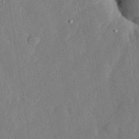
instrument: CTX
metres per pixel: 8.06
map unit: lHvf
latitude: 33.2348
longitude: -92.2711
